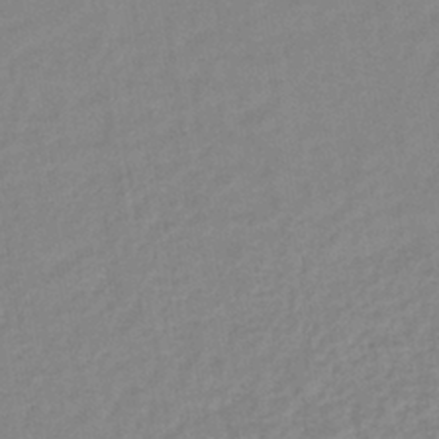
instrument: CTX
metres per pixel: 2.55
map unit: lHb
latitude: -40.1606
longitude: 74.2362
